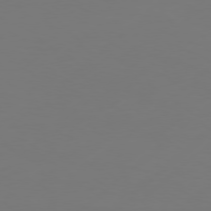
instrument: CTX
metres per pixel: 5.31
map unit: Hpe
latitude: 76.2711
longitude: -130.8191
